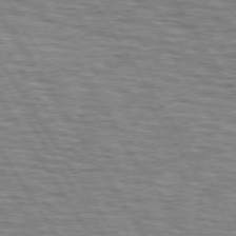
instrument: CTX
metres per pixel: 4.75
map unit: lApd
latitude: 73.7261
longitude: -72.6680
